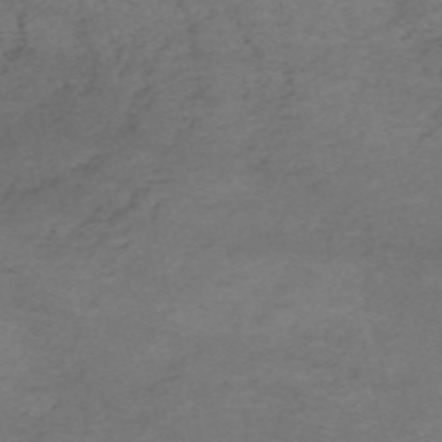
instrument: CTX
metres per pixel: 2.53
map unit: HNb
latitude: -55.5399
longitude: -44.6868
